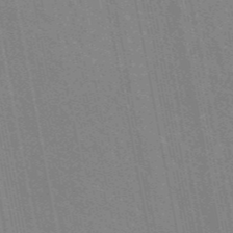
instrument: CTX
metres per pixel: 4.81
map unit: eAb
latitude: 45.4615
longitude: 121.8611
